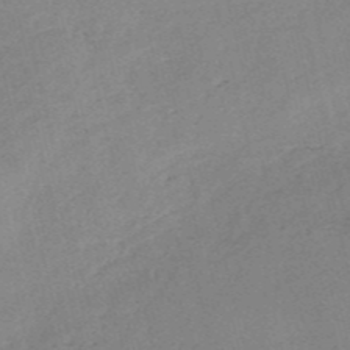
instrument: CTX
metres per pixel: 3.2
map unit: HNb
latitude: -54.3684
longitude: -41.7260
